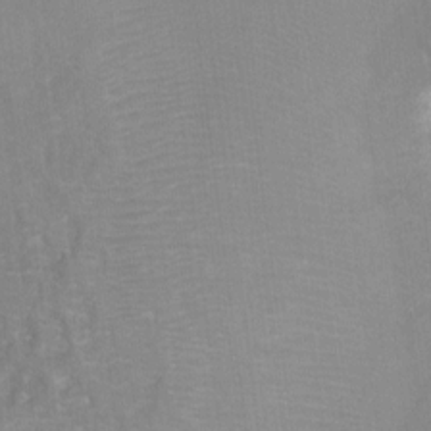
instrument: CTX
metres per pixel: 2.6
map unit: Ht
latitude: -10.1984
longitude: -38.5735
